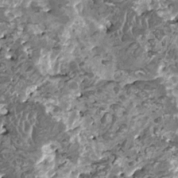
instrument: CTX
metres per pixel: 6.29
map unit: HNhu
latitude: 0.3467
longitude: 5.7666
